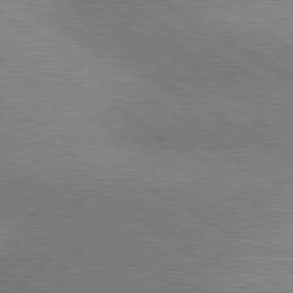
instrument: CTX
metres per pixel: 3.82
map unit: lApd
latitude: 80.4223
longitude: 126.3495
